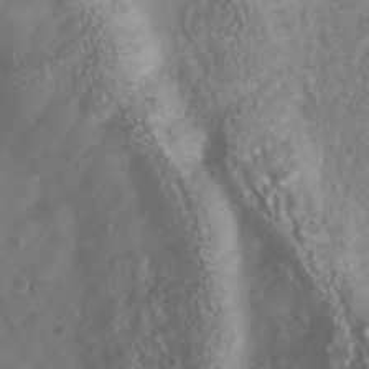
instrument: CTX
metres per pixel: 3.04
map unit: Nhu
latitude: -41.1431
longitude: -83.4804
